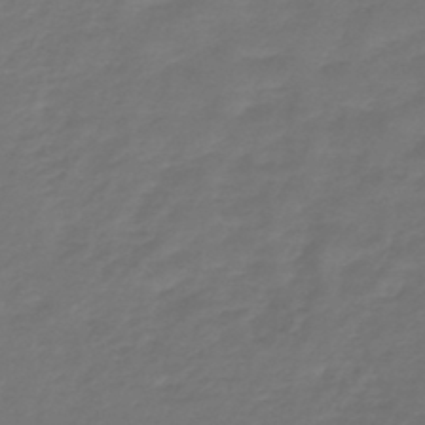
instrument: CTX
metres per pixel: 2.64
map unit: lHb
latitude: -43.6154
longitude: 62.8030
